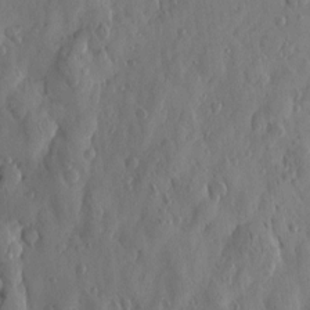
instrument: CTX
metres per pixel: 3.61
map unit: Htu
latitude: -0.1039
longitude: -177.1403
